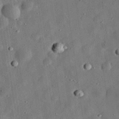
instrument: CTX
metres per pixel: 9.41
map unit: eHh
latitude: 32.6490
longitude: -74.9325
